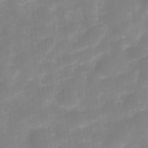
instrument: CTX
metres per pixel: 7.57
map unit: Nve
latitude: -27.2564
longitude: -148.8380
